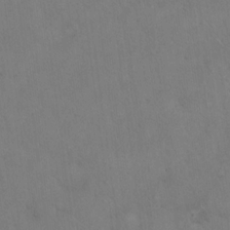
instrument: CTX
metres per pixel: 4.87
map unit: Hto
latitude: 17.4237
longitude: -59.9906
